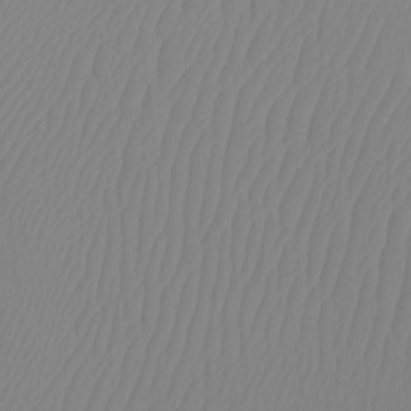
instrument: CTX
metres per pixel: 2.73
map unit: Htu
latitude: -12.5952
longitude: -47.4994
